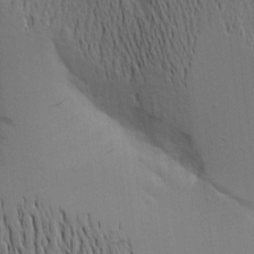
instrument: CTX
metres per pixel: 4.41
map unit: Aa
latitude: 15.7828
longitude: -147.2537
